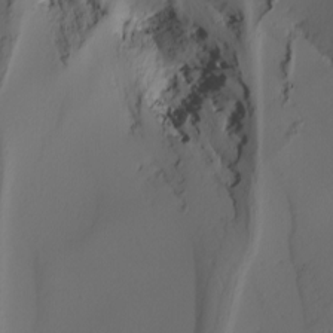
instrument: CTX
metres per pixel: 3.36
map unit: Nhu
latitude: -5.4076
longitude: -94.9892
